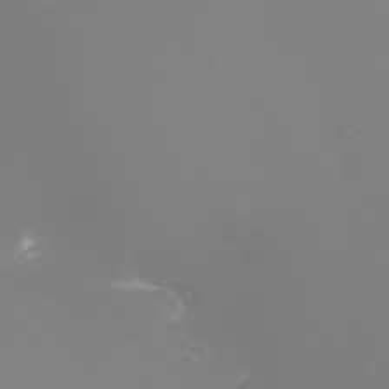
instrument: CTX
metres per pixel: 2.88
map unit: Nhu
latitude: -7.9367
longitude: -92.9891
